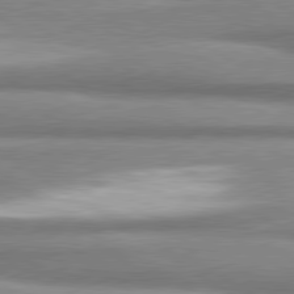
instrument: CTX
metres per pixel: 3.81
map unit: lApd
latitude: 80.7057
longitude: -178.1200
